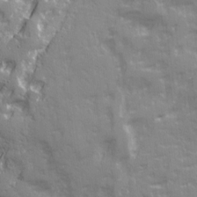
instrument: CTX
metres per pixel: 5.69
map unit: Ave
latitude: 20.6113
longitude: -132.7624
